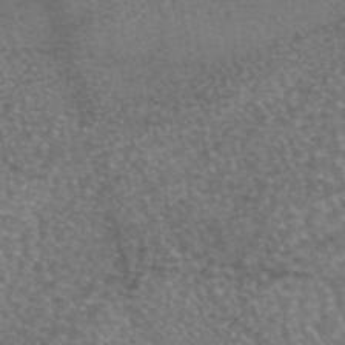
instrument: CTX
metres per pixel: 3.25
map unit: eAb
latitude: 45.1025
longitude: 108.5007
